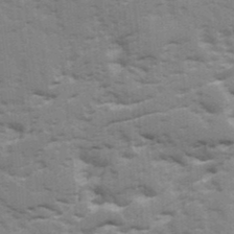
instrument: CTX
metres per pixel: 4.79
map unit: Ave
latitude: 18.1577
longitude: -129.5371
